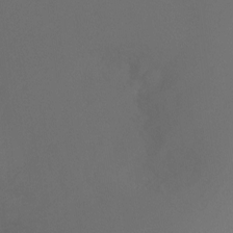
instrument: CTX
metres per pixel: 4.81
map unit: Ht
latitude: -9.7855
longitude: -33.3104
